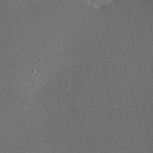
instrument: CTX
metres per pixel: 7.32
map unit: HNhu
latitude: 5.2726
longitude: 14.5196
